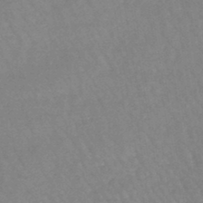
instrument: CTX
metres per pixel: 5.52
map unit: lHb
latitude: -44.1606
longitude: 79.5966
